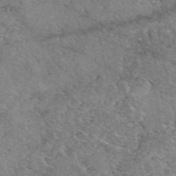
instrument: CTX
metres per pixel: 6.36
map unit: eAb
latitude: 50.1388
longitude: 112.2740
